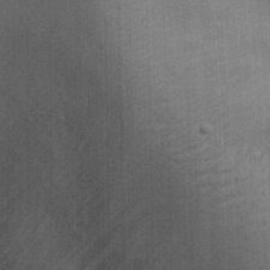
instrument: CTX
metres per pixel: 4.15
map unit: Ht
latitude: -3.2942
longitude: -15.4805
